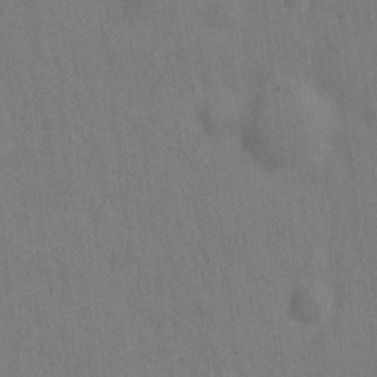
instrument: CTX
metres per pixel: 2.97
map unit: Hto
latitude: -0.0661
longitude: -34.2522
